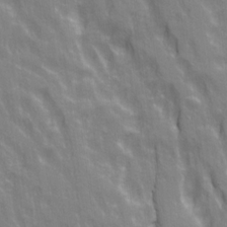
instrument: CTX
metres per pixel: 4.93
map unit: Ave
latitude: 21.3104
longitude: -134.5545
